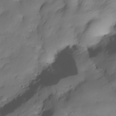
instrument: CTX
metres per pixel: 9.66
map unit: Nhe
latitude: -35.8044
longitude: -144.8758
